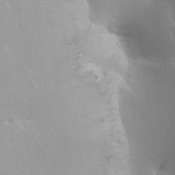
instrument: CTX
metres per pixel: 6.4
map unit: HNhu
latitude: 5.7827
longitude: 4.0661
